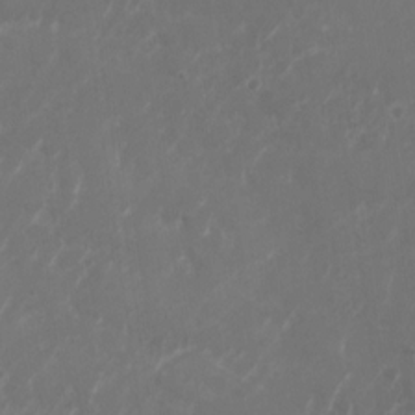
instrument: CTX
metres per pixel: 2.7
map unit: Nhu
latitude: -28.2551
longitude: -66.4790
